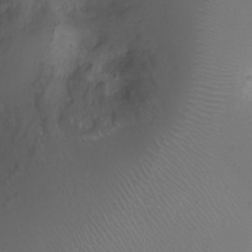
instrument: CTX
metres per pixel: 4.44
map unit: Ht
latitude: -2.9919
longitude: -18.3656
